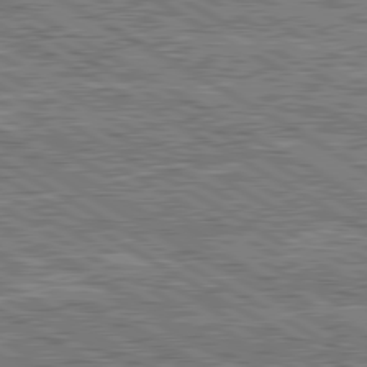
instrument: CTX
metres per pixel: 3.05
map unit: lApd
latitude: 80.6301
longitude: 172.2928
